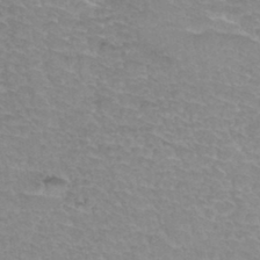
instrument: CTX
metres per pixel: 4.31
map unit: Hto
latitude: 34.6301
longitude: -45.8016
